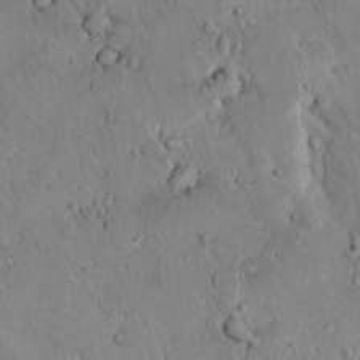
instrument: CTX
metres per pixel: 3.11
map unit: lAvf
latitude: 9.6694
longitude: 168.8408
